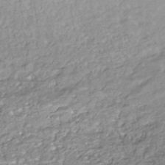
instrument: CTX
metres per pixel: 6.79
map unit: HNhu
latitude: -45.1053
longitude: 96.1417
